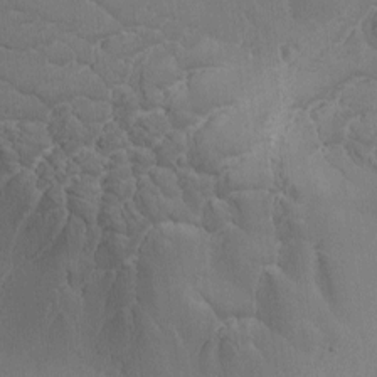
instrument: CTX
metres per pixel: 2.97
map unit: Ave
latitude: -8.2361
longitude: -122.1578
